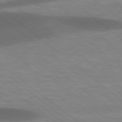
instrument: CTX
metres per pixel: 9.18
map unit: lApd
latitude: 78.7813
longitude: -48.1011
